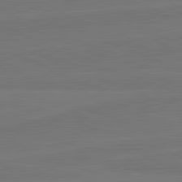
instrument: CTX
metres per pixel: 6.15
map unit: lApd
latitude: 82.1577
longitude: -178.8380
